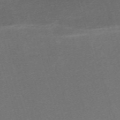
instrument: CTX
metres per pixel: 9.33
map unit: eHh
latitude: -61.8044
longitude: 49.2943
